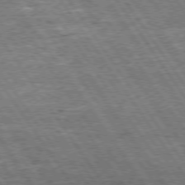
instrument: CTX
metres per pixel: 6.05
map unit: Hpe
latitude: 74.3656
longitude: -150.8758
